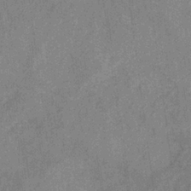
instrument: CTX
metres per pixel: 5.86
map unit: HNb
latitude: -31.1998
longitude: 60.8219
